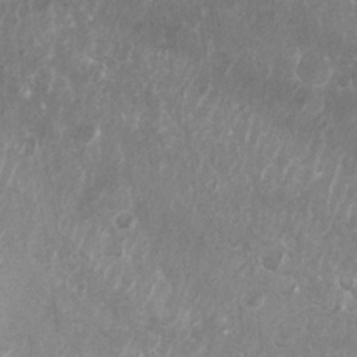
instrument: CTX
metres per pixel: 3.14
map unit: Nhu
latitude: 27.1970
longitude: -63.9150
